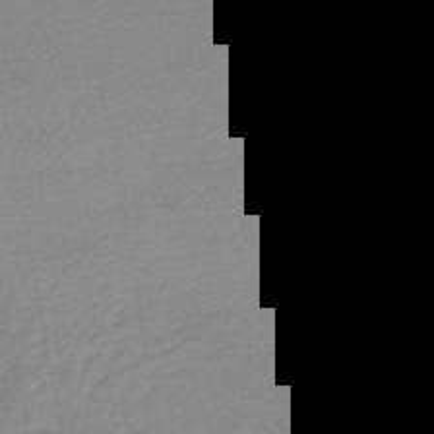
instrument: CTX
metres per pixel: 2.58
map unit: lHb
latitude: -46.8597
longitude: 58.3306
